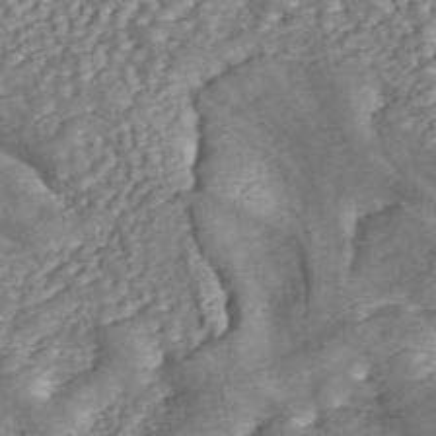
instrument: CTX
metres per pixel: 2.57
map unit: ANa
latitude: 45.9150
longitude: 25.0297
